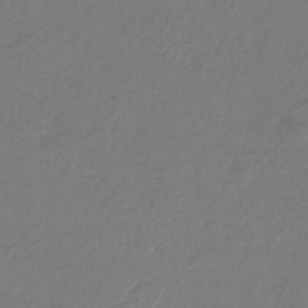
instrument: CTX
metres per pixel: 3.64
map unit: eHb
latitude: -29.8422
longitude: 67.5966
